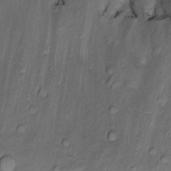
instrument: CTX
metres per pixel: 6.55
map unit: Ht
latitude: 12.5924
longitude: -39.4048
